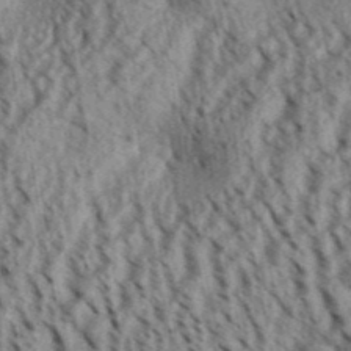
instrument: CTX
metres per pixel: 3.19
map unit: Aa
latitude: 31.1781
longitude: -137.3482
